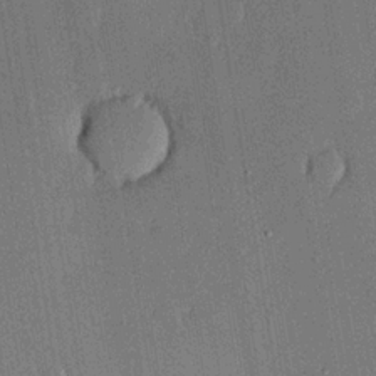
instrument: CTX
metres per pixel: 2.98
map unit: lHvf
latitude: 20.2145
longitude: 144.9164
